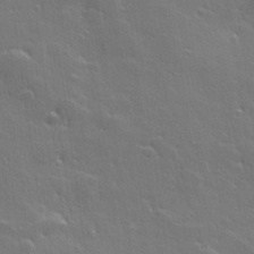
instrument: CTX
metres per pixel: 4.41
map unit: Hve
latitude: 27.2915
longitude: 144.9731
